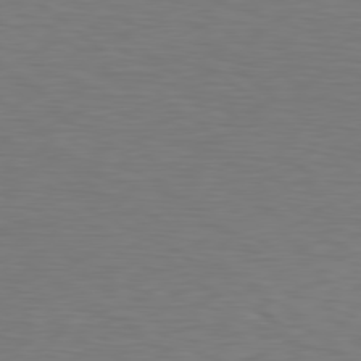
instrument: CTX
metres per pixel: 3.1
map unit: Hpe
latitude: 78.5924
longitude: -149.8205
